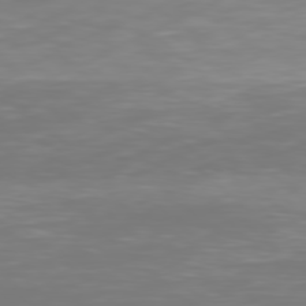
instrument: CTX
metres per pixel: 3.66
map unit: Hpe
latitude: 77.7638
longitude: -163.2726
